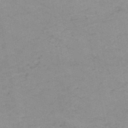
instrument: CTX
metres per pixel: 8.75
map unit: HNb
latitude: -51.5588
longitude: -52.1578
